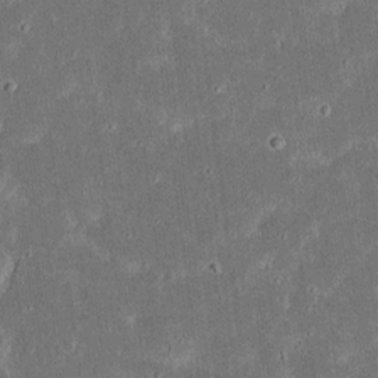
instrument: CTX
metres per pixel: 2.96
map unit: eHh
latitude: 17.6316
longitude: -73.1781
